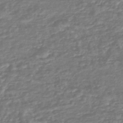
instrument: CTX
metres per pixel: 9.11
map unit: lHb
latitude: -45.6533
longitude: 73.5588
